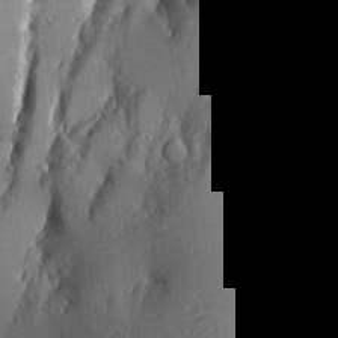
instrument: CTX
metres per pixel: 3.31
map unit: Aa
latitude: 17.8772
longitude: -142.5735
